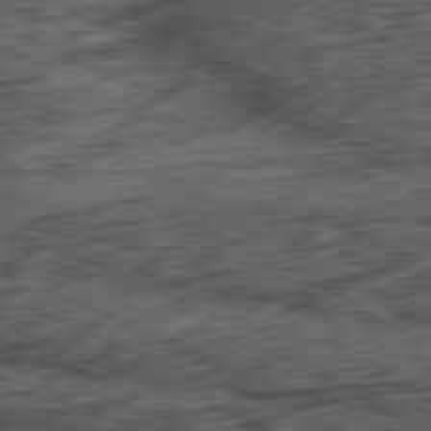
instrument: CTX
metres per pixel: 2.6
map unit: Ap
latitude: -81.7478
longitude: -71.4615
